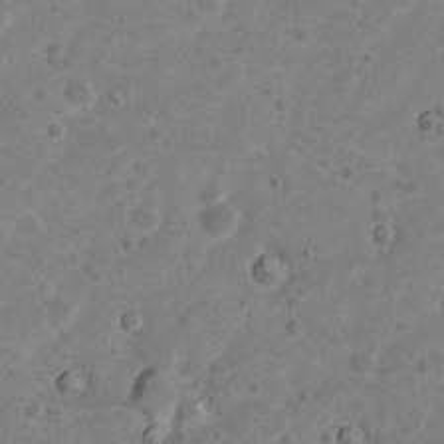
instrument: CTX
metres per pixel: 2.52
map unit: Nhu
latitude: 9.1025
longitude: -22.7813
